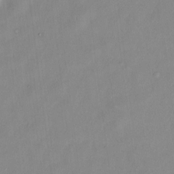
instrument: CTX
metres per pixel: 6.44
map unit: HNhu
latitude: 0.6301
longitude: -4.8191
